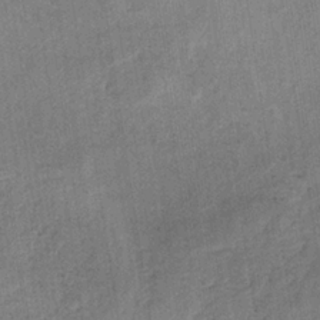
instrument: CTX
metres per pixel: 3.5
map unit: HNb
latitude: -32.8030
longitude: 62.5384
